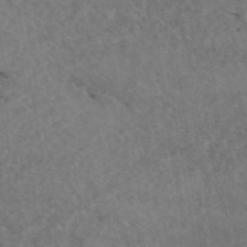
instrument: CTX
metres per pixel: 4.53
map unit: eAb
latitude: 45.0080
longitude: 115.5021
